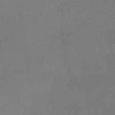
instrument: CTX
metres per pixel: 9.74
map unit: HNhu
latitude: -42.6707
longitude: 95.8233
